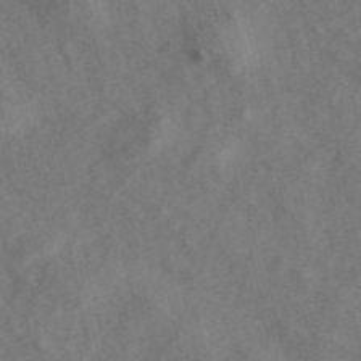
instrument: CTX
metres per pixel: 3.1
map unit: ANa
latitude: 43.9339
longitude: 29.4643
